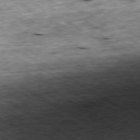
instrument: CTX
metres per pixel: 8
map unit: Ap
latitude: -80.1228
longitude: -89.6316
